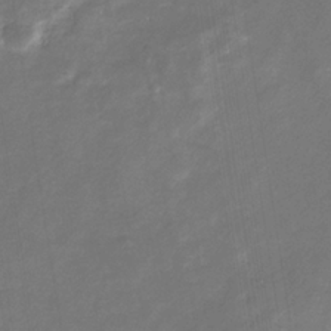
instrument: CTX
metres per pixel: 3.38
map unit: eHb
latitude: -33.4644
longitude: 73.3320
